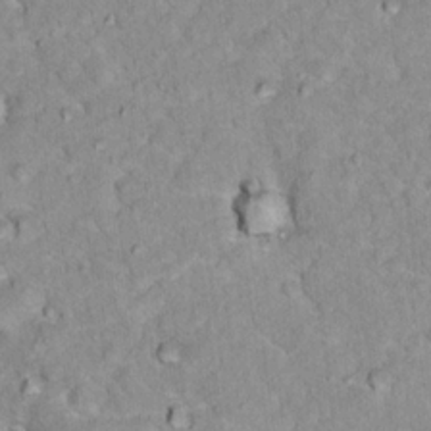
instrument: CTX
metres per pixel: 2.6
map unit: Hto
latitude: 16.9136
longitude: -35.8772
